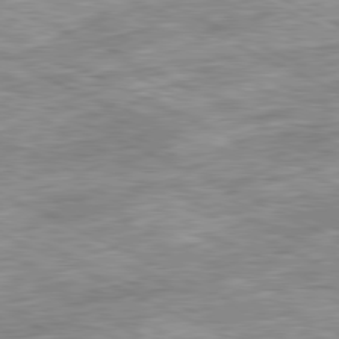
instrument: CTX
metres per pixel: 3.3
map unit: Ap
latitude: -81.2943
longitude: -88.3279
